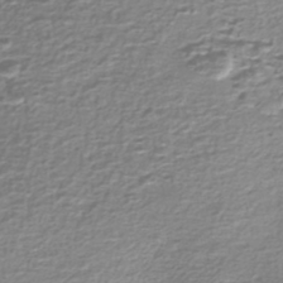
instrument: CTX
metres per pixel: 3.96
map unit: Nhe
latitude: -46.9730
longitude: -171.4804
